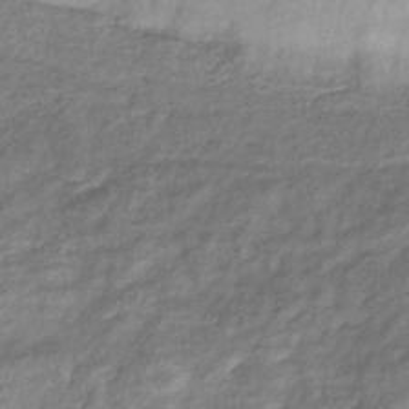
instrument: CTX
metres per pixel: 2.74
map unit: eHb
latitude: -39.2187
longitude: 78.7085
